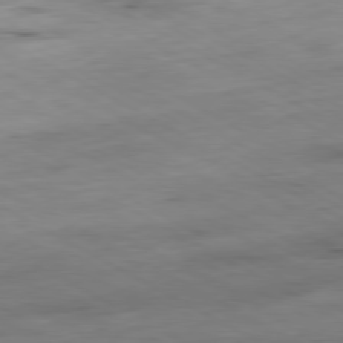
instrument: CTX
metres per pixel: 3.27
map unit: Ap
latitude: -80.5574
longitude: -83.5938
